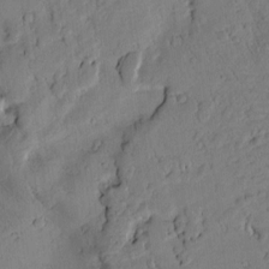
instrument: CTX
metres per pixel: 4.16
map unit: Htu
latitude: 3.2537
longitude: 178.4251
